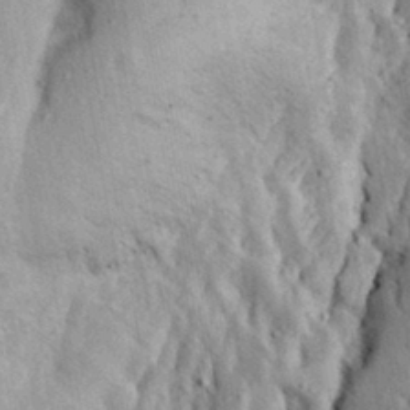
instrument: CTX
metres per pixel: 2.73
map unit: Aa
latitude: 28.5546
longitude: -146.8380
